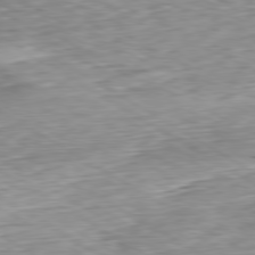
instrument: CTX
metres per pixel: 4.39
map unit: Hpe
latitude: -80.2929
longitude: 20.2739
